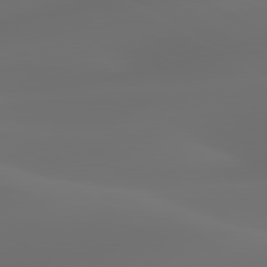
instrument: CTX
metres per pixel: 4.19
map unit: lApd
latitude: 80.3845
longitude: -85.5749
